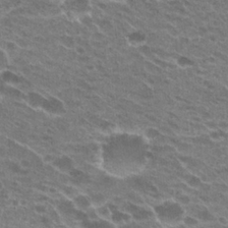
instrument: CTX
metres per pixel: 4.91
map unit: Hto
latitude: 23.7450
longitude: -41.3103
